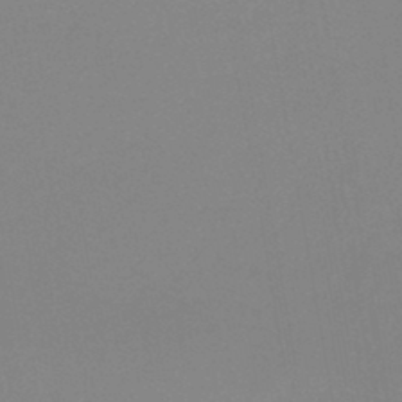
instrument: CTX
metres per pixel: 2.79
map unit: HNb
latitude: -45.7667
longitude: -44.8191
